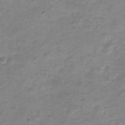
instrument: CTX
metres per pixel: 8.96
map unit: Nve
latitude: -22.8408
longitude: 104.4818
